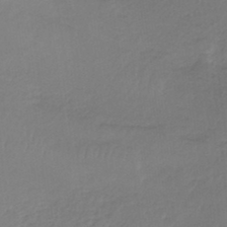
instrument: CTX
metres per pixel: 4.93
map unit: lHb
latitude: -37.6344
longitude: 58.4251
